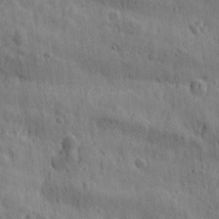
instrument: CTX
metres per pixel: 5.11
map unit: Htu
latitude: 0.7435
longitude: -175.8961
